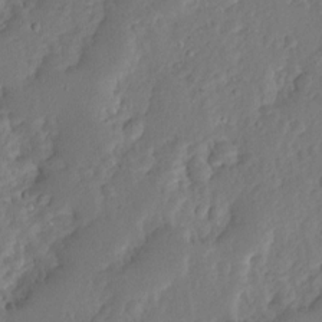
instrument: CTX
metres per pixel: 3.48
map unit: Ave
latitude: 13.1214
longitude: -136.1011
